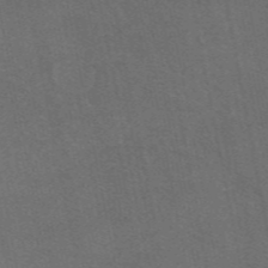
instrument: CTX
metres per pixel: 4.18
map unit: eAb
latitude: 47.5183
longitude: 116.4628
